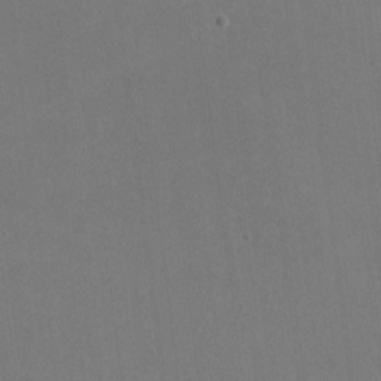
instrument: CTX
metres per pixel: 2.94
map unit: lHvf
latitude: -9.9367
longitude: -100.5924
